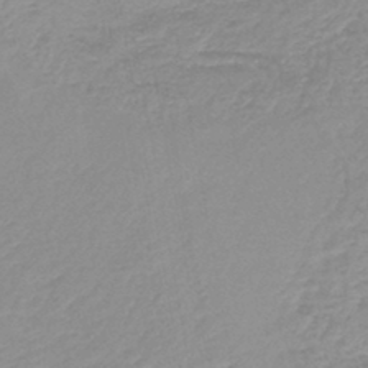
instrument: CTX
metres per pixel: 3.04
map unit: lHb
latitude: -44.2173
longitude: 60.0661
